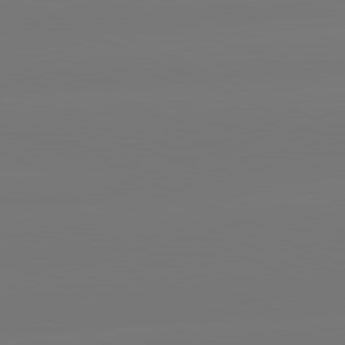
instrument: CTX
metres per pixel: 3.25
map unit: lApd
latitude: 81.5560
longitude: -148.9136
